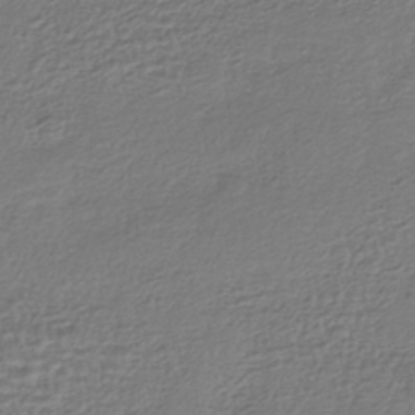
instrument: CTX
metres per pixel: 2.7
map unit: HNhu
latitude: -43.8233
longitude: 105.1053
